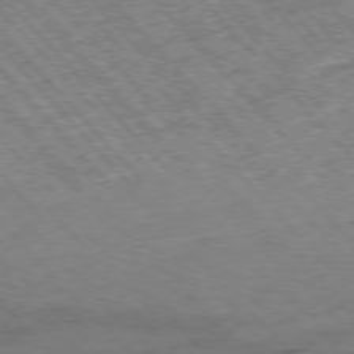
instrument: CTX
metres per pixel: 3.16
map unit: Hpe
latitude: -77.0675
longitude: 12.4629
